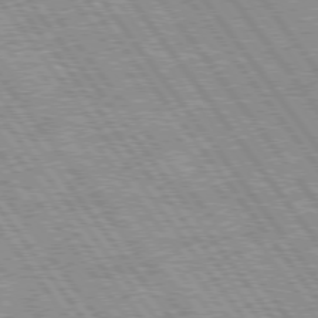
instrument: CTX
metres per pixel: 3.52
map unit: Hpe
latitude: 75.7261
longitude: -156.0822
